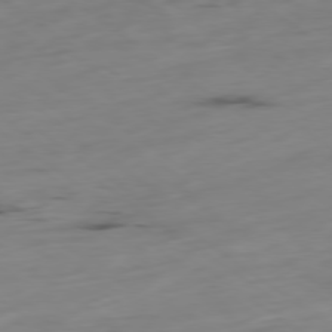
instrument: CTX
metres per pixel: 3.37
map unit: Hpe
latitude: -79.1809
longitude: 14.1228
